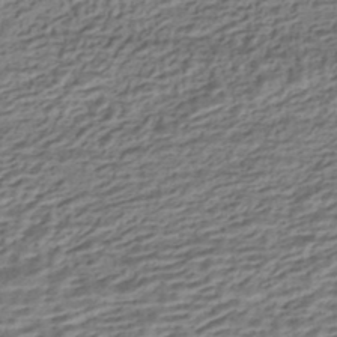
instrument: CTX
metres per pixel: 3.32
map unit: HNhu
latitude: -43.2375
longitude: 105.3509
